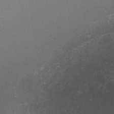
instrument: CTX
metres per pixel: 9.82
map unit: HNhu
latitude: -2.1038
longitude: -3.5182
